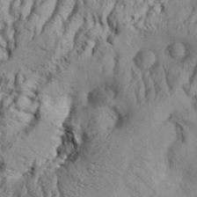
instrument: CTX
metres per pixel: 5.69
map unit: Aa
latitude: 33.6127
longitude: -136.5924
